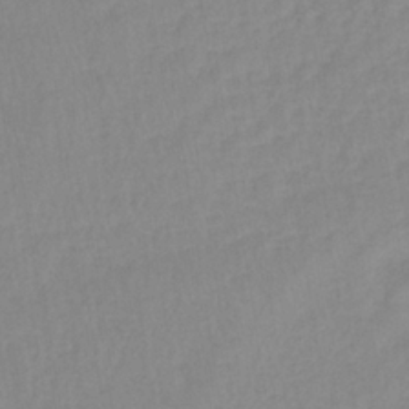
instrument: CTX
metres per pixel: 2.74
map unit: lHb
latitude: -35.1809
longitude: 72.8597
